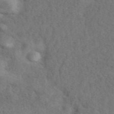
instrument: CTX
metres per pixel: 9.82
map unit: eAb
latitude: 41.4048
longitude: 109.5210
